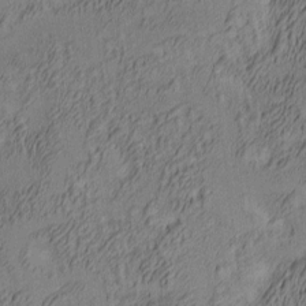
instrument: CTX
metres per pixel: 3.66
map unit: lAa
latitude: 4.6113
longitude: -115.5560
